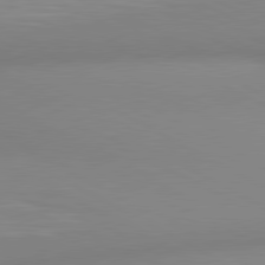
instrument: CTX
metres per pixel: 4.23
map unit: lApd
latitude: 80.5924
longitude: 132.9731
